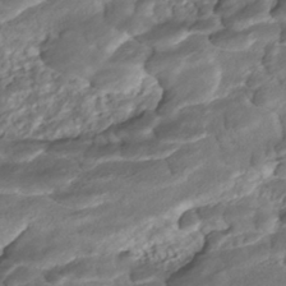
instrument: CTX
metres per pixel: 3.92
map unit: ANa
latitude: -42.1605
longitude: 109.2754
